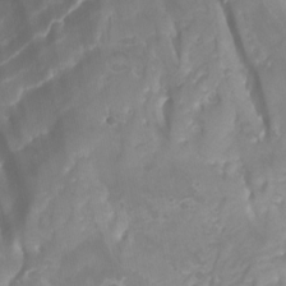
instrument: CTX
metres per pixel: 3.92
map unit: Htu
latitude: -13.0109
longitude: -70.5735
